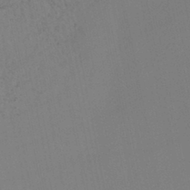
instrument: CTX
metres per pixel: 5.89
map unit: lHb
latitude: -46.1794
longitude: 75.5211
